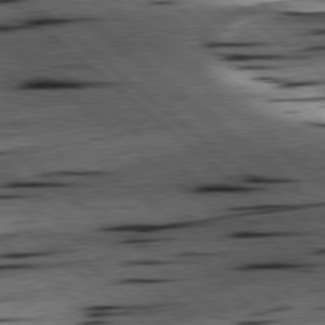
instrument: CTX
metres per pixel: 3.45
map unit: lApd
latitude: 78.5168
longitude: -52.3656
